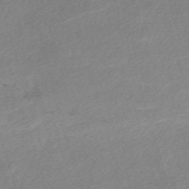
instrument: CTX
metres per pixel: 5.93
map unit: eHh
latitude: -61.2754
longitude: 53.6155
